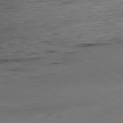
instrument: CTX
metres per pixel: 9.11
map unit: Hpe
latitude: -80.6141
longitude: 15.4077
